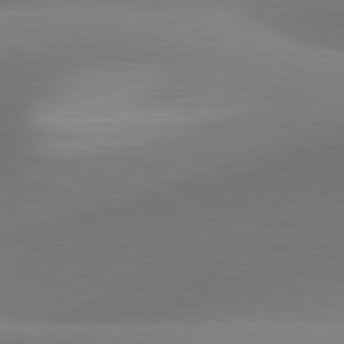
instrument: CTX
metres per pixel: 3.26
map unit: lApd
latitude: 81.3859
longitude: 130.0283
